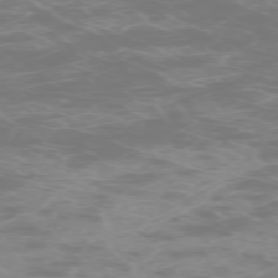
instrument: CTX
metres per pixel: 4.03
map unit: Hpe
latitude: -73.8233
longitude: 4.8219
